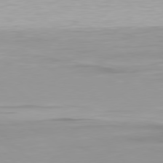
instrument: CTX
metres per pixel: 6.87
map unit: Hpe
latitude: 78.2145
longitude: -167.9339
